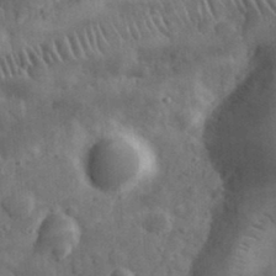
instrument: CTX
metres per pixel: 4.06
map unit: eHh
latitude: 33.1214
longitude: -69.5371
